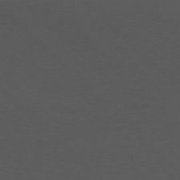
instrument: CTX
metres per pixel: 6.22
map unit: Ap
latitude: -77.8044
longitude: -92.1955
